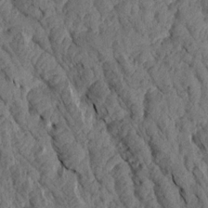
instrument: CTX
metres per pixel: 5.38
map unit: Aa
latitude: 17.0836
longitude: -145.6883
